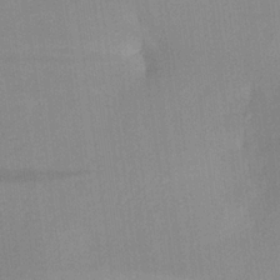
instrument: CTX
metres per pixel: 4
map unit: Aa
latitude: 22.0822
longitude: -146.9325
